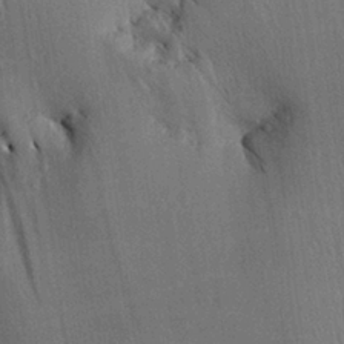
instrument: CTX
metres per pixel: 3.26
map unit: Aa
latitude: 28.9702
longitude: -136.4790
